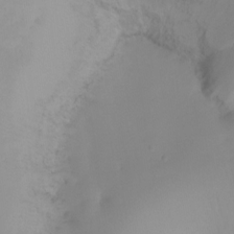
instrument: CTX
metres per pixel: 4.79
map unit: Htu
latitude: -12.4629
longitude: -48.3845
